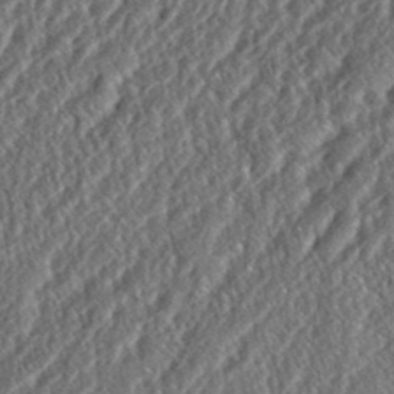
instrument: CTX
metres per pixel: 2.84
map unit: eHh
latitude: 37.2726
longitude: -138.4601
